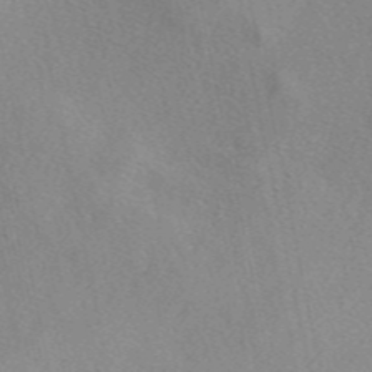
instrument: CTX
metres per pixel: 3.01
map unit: eAb
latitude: 47.2159
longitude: 114.1228
